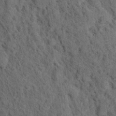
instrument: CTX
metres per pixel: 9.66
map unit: Hto
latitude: 15.0459
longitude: -34.4034
